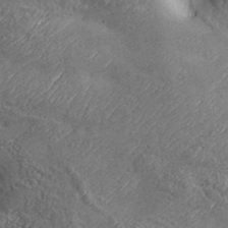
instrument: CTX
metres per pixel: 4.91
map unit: Aa
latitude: 33.7261
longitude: -134.5734
